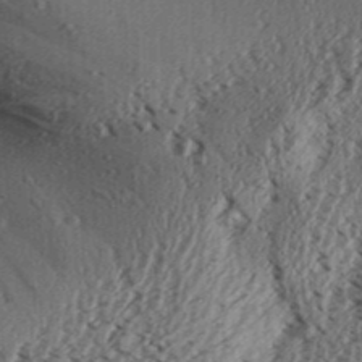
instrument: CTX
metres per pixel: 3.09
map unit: Aa
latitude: 31.4238
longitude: -137.0081
